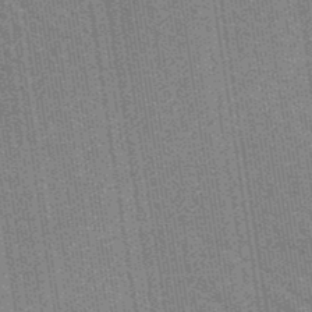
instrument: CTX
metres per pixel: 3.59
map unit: lHb
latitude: -48.2362
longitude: 74.3307
